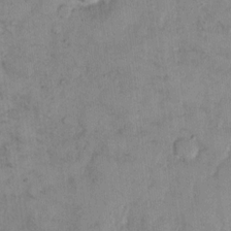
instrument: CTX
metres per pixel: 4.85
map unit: eHh
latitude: 13.6127
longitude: -62.9703
